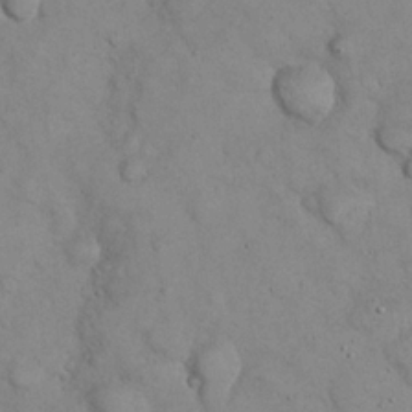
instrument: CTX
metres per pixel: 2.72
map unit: eHh
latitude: 22.6301
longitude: -58.8947
